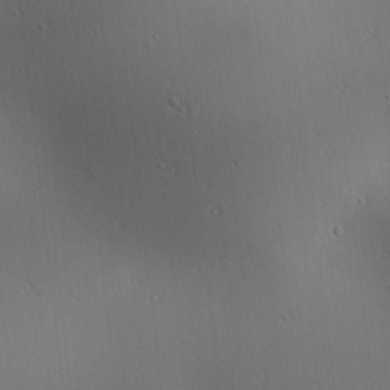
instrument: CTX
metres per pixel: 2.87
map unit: lAa
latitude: 1.3292
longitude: -115.6693
